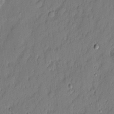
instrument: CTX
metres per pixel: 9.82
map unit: eHh
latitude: 3.6127
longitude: -76.5734
